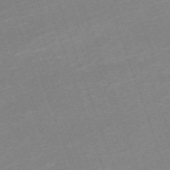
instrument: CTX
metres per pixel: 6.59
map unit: eHh
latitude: -64.4818
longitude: 50.5574
